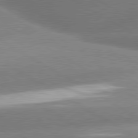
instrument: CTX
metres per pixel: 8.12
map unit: lApd
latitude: 80.1389
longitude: -155.6316
